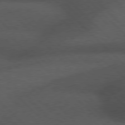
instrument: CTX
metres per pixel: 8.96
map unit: Hpe
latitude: 77.3103
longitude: -153.1592
